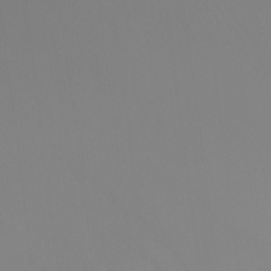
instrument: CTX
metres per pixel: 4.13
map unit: Nhu
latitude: -6.4818
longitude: -91.4993
